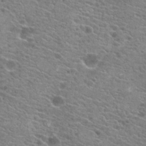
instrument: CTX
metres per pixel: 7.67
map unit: Hto
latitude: 21.4238
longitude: -42.0255
